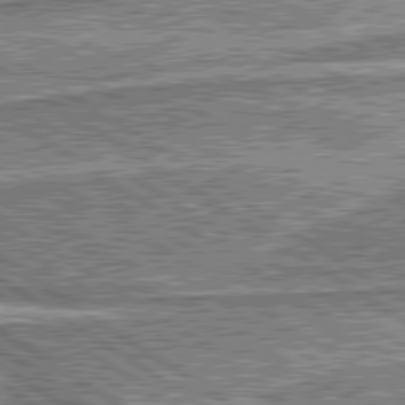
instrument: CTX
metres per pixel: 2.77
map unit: lApd
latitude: 80.2900
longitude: 173.4643
